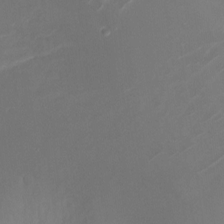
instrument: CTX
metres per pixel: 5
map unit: Nhu
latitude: -16.9542
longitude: -48.2900
